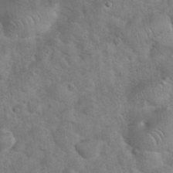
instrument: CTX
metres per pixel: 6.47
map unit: eHh
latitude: 36.7813
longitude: -64.7435
